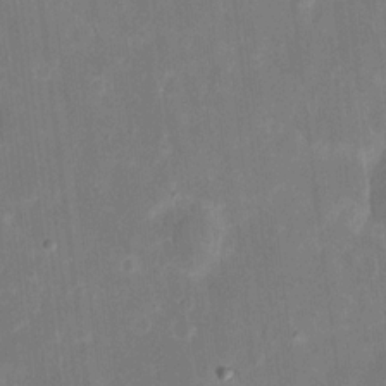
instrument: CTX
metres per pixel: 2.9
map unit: eHh
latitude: 6.4979
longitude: -69.4993
